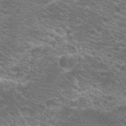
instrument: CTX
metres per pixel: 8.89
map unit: Hto
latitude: 21.0081
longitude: -37.6127
